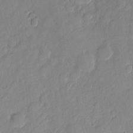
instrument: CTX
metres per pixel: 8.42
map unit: eHh
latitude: 3.9906
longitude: -74.5357
